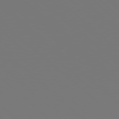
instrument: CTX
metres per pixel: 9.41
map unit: Hpe
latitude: 78.0822
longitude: -163.1215
